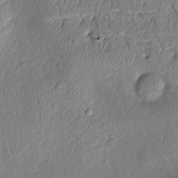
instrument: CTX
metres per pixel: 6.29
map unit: Htu
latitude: 3.7638
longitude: 149.4644
